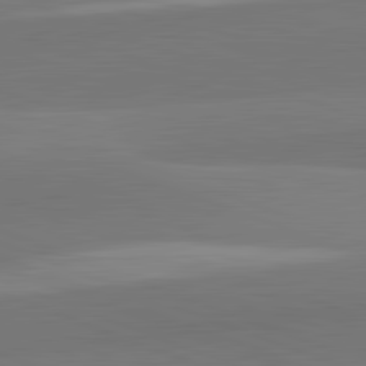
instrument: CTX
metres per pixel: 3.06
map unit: lApd
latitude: 82.4223
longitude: 150.4440
